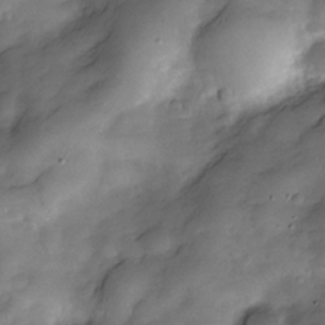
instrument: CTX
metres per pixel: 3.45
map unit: Nve
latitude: -26.9352
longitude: -148.4979
